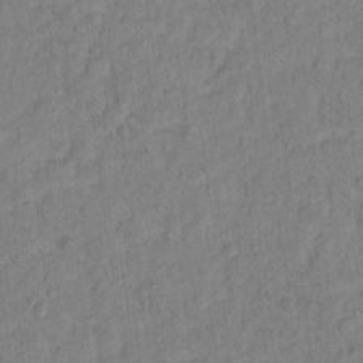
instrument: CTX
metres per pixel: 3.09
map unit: Hto
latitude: 13.2915
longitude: -37.4427
